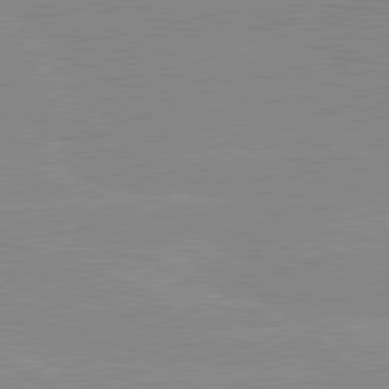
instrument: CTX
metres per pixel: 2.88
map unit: lApd
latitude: 80.0444
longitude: -125.8016
